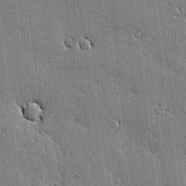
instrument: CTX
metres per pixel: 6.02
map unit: lAvf
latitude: -0.6519
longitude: -106.4979
